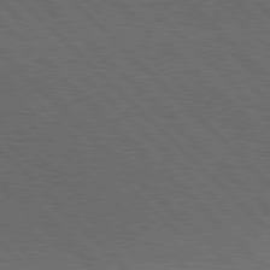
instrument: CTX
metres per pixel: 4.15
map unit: Hpe
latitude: 77.3859
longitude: -127.3104
